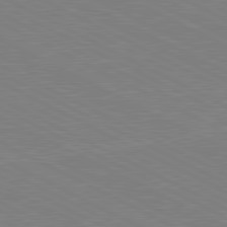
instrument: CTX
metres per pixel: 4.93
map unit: lApd
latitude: 81.0458
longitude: 150.5007
